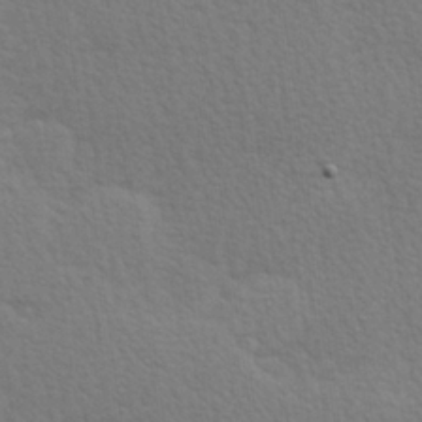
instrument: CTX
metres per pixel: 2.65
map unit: Hve
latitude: 26.8569
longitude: -94.0255
